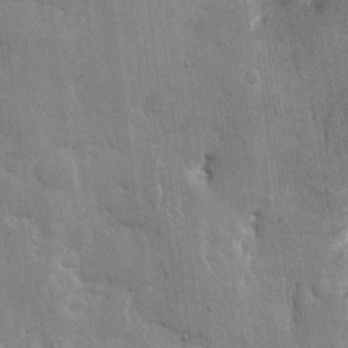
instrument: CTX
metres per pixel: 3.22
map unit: eHh
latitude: 8.9514
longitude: -66.7246
